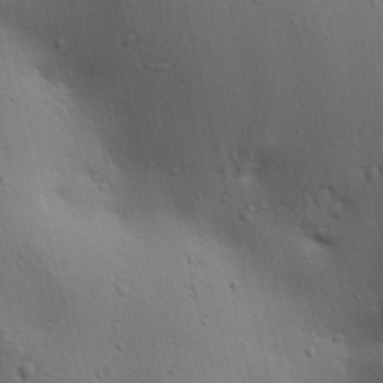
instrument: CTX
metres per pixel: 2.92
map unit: lAa
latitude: 18.4412
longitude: -138.6490
